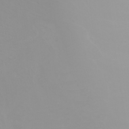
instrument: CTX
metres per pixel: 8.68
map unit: Nhu
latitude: -5.1998
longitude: -93.1592
